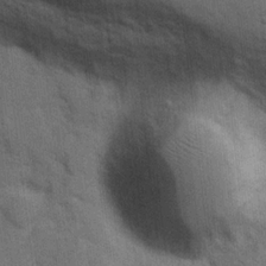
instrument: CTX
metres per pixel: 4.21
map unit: Hve
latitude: 19.5560
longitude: 151.5588
